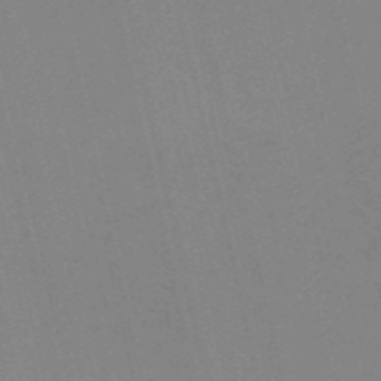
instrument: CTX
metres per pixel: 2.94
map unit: HNb
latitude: -54.7463
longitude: -41.2914
